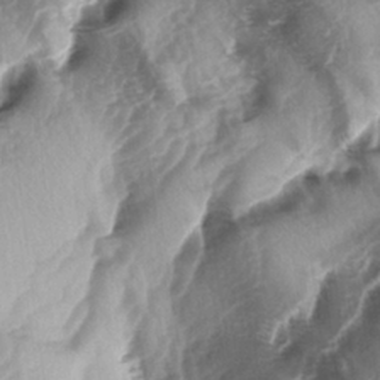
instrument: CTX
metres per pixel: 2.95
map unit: lAa
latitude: -4.7085
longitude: -126.7057
